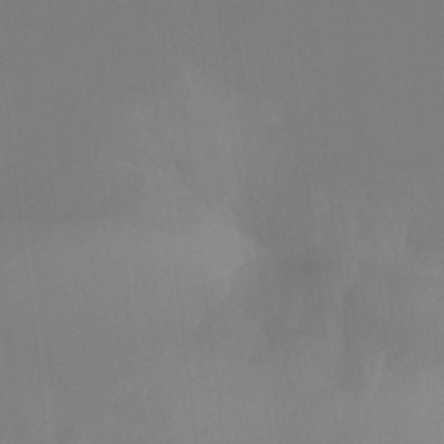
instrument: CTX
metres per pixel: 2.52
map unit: Hto
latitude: -8.3117
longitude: -50.8569
